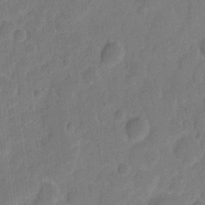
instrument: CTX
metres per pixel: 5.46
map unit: eHh
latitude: 9.1403
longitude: -65.8205
